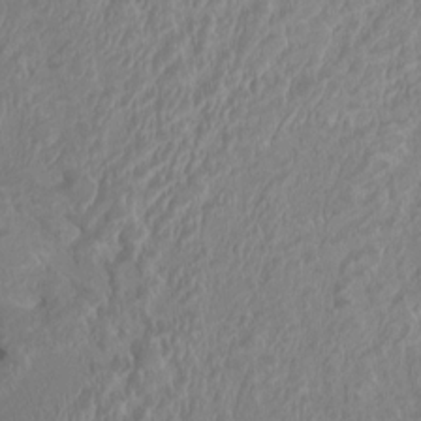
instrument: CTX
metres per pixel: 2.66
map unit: HNhu
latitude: 3.5371
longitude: -3.6316
